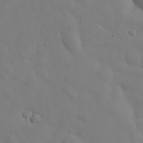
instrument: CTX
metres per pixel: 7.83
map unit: eHh
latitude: 29.8394
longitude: -74.2334
